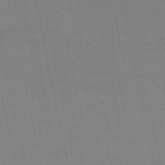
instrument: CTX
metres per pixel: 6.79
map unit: lHb
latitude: -48.0094
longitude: 61.5588
